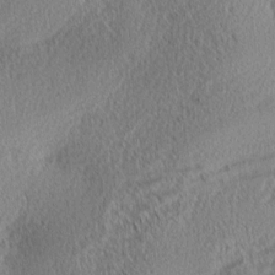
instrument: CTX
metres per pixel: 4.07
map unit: lAa
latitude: 0.6868
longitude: -116.2334
